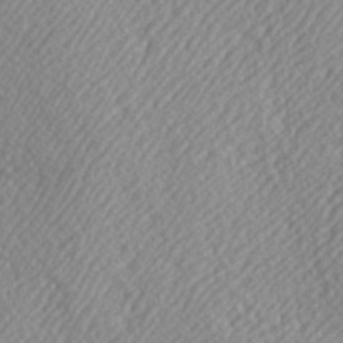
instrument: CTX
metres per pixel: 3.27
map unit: Hve
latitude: 3.4048
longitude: -124.1955
